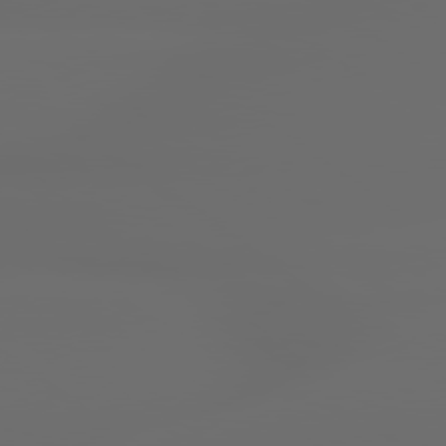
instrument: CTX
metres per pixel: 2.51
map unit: lApd
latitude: 79.4049
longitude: -139.0080
